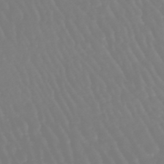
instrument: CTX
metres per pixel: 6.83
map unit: eHb
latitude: -45.8611
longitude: 79.3698
